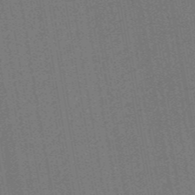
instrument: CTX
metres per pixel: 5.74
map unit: HNb
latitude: -52.3495
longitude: -48.2900
